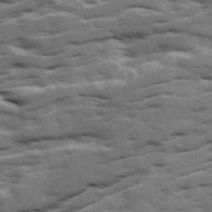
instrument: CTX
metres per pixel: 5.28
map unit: Ave
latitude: 18.6868
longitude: -130.0444
